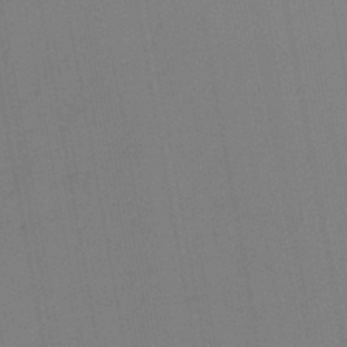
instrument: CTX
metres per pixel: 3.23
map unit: lHb
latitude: -44.7652
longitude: 63.3131
